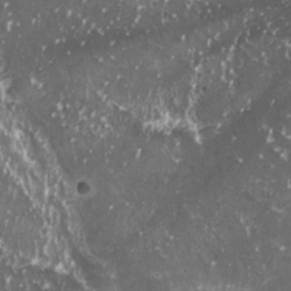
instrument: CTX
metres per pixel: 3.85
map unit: HNhu
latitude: 2.8002
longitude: 6.1228
